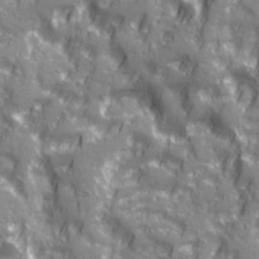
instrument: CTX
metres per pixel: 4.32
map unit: Ave
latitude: 20.4601
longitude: -132.7813
